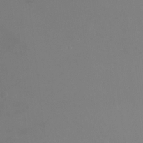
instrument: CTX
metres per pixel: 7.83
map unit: Ht
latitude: -9.8800
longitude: -45.6883
